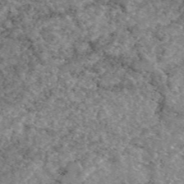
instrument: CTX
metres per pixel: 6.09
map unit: eAb
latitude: 48.5924
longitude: 113.8045
